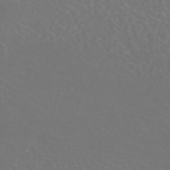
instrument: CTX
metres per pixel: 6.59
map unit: HNhu
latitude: -43.0297
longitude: 93.9745
